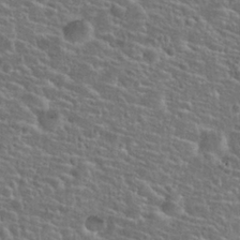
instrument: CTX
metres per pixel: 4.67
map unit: Hto
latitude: 25.2159
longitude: -50.3845
